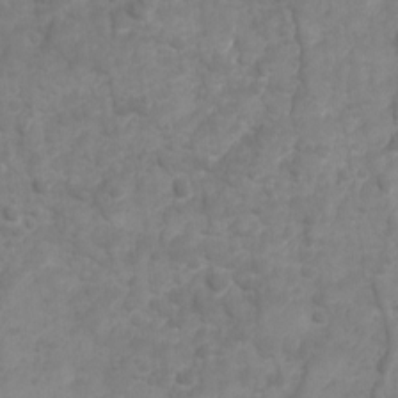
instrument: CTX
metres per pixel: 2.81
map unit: Ave
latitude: 16.8758
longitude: -132.4412
